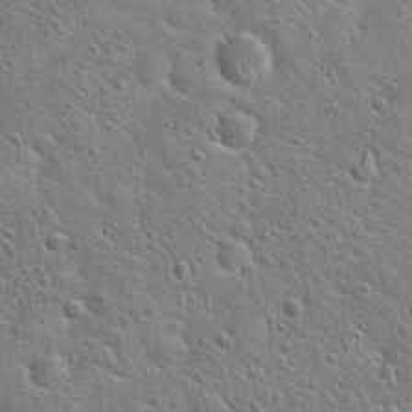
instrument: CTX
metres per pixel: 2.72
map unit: Hto
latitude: 22.2333
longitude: -50.9702
